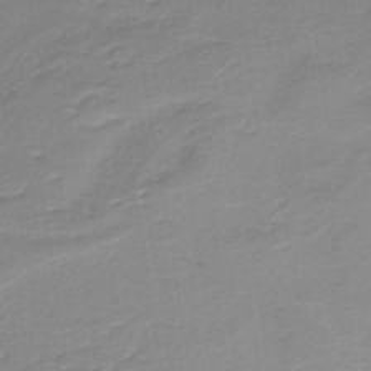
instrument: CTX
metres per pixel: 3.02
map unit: HNb
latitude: -36.1794
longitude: 58.4817
